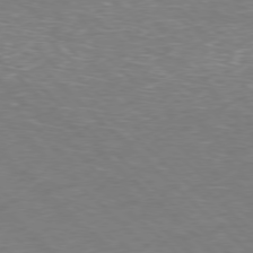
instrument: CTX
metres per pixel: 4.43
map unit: Hpe
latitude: -77.9556
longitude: 15.3888
